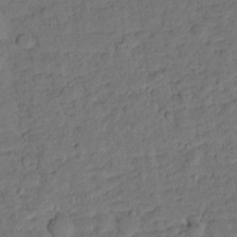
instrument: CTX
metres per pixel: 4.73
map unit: lHvf
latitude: 13.1970
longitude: 178.2361
